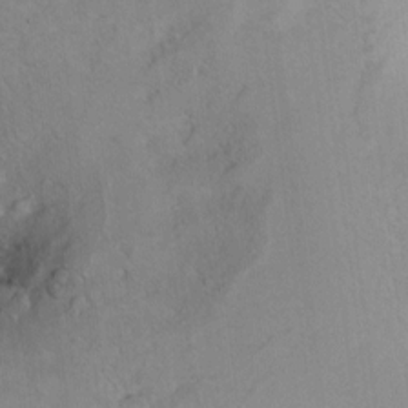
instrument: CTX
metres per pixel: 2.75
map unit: Ht
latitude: 6.9136
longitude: -29.9717
